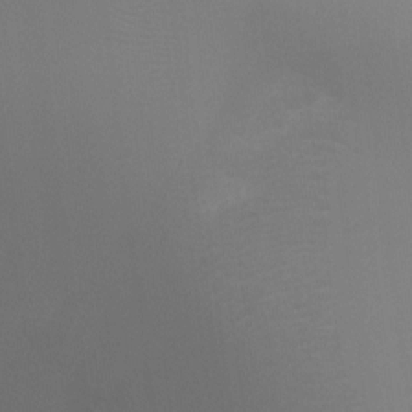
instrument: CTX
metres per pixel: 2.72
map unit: Ht
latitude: -8.8975
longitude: -28.6679
